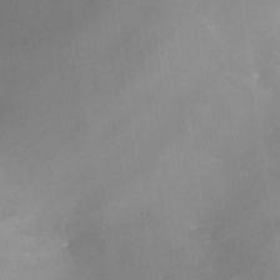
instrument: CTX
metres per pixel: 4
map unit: Nhe
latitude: -31.3509
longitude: -116.7246
